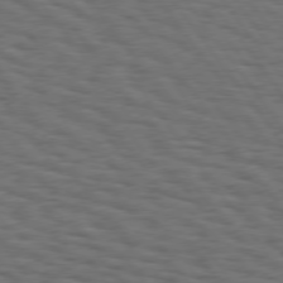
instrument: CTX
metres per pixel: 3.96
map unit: Hpe
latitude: 75.1970
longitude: -133.1970
